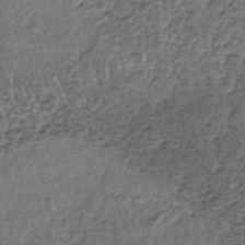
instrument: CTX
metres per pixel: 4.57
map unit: lHb
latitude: -38.6518
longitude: 65.2565
